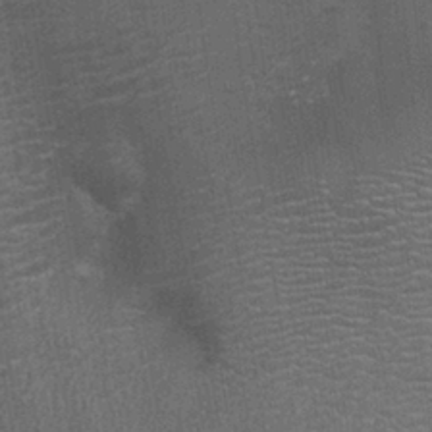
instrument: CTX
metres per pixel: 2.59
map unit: Ht
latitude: -1.2754
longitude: -15.7072
